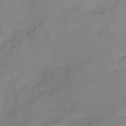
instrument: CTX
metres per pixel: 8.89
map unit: lHb
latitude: -40.1795
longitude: 65.9178
